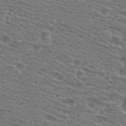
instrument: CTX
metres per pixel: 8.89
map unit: Nhu
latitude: 28.7057
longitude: -48.0255
